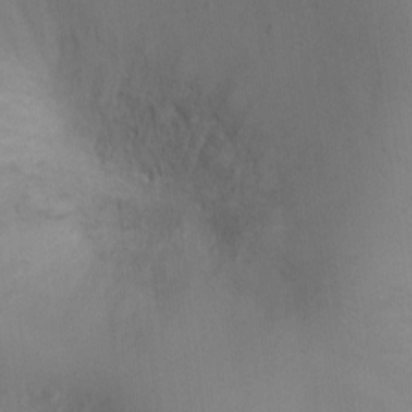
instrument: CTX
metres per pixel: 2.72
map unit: Ht
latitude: -9.1998
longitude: -24.8569
